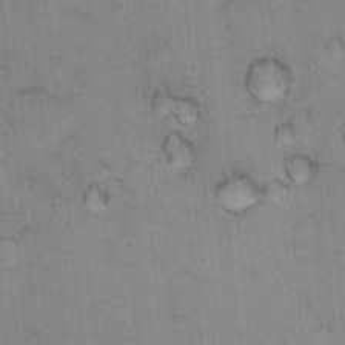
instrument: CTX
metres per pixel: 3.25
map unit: Hto
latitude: 12.5168
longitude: -36.4223
